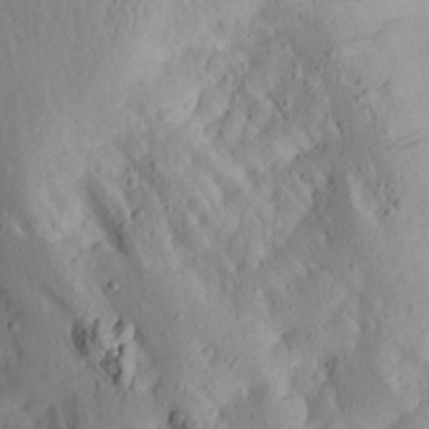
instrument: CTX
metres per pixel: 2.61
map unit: Aa
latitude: 14.1578
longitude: -140.3467
